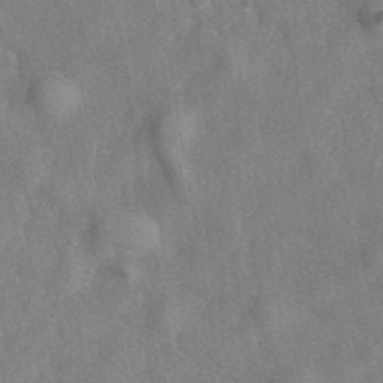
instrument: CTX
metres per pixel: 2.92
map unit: eAb
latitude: 40.1766
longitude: 107.6155
